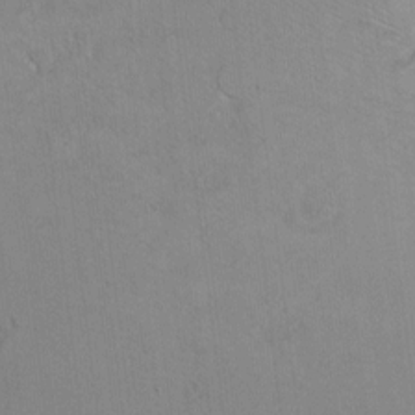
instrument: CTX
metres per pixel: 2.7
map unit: Ht
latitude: 6.9325
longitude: -30.1767
